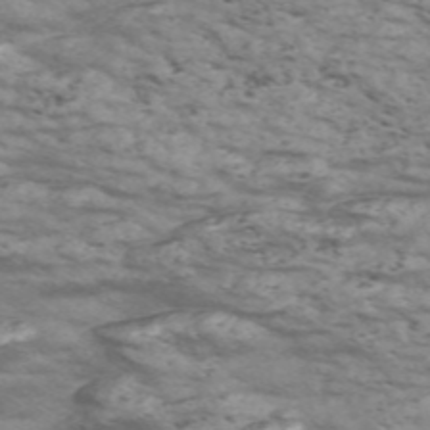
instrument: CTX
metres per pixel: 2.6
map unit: Nve
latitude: -58.2928
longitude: 54.5385
